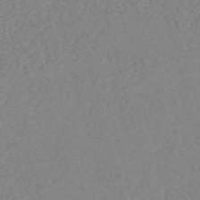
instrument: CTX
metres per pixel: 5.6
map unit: eHh
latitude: -54.9164
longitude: -89.0081
